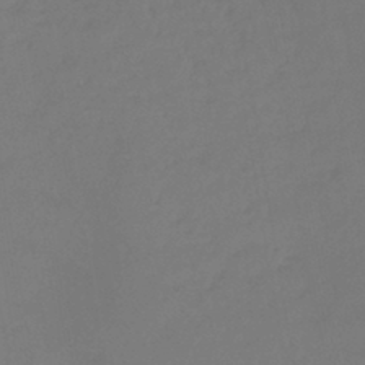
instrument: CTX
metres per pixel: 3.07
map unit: lHb
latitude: -43.2187
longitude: 59.4454
